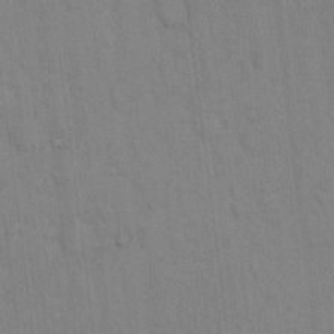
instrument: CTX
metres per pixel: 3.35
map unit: Hto
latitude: 13.3293
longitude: -61.1025
